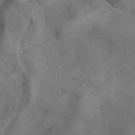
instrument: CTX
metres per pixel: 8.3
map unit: ANa
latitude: 41.7261
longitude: 15.7289
